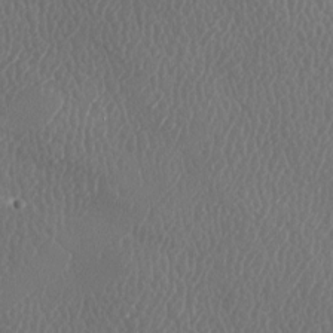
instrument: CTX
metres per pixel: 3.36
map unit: lAa
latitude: -8.6518
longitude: -128.3845
